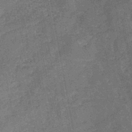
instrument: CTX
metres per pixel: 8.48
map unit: HNb
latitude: -45.0675
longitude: -36.5924
